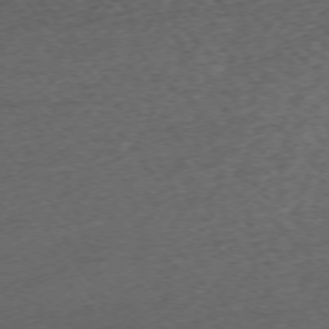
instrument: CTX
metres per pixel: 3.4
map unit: Ap
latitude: -75.1620
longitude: -72.2145
